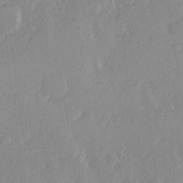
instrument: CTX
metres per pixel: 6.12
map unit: Hve
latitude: 23.9339
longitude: 145.2754
